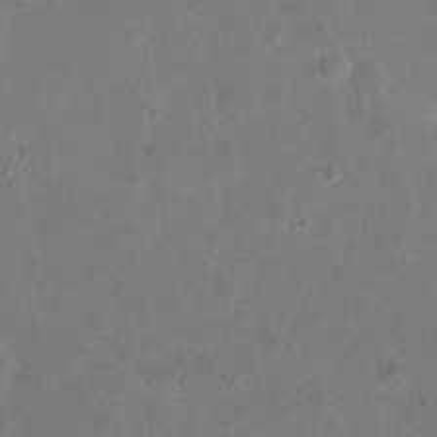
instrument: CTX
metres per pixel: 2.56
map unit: eHh
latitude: 20.3090
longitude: -62.7436
